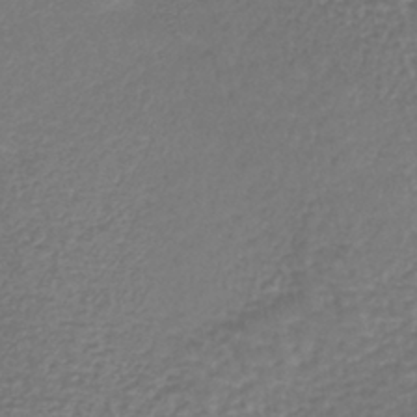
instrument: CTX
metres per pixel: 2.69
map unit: lHb
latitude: -42.1038
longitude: 72.2361
